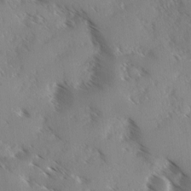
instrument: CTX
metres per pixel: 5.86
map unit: Ave
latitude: 0.6112
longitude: -111.2348
